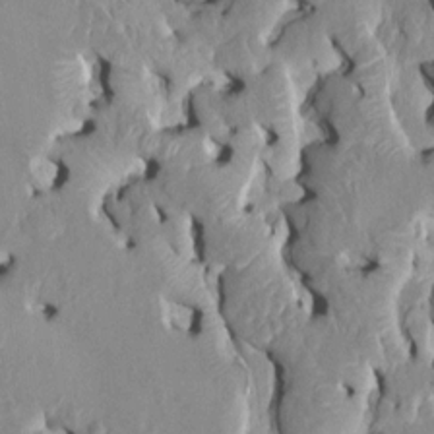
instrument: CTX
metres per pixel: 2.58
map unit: HNhu
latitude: 6.8002
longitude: -2.6301
